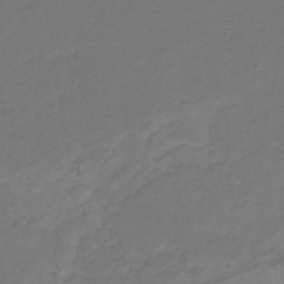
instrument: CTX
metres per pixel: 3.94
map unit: eHb
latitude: -30.7274
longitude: 64.9353
